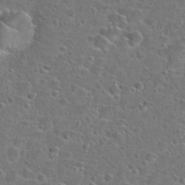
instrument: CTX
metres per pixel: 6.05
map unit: Hto
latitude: 23.7072
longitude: -46.7058
